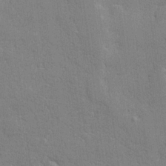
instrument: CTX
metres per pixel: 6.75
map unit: lHvf
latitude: 23.6505
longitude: 142.8596
